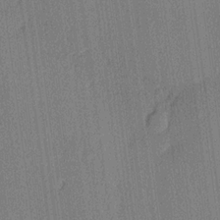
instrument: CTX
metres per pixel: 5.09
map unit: lHvf
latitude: 20.5546
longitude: 141.2187
